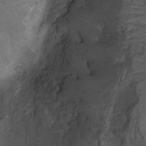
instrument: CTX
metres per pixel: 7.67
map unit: Ht
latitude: -2.6518
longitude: -29.6694
